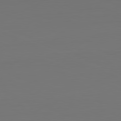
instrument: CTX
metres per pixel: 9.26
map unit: Hpe
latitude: -81.9556
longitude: 7.5966
